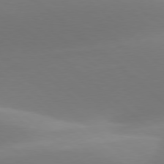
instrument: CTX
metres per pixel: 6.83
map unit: lApd
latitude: 78.2523
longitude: -51.1592
